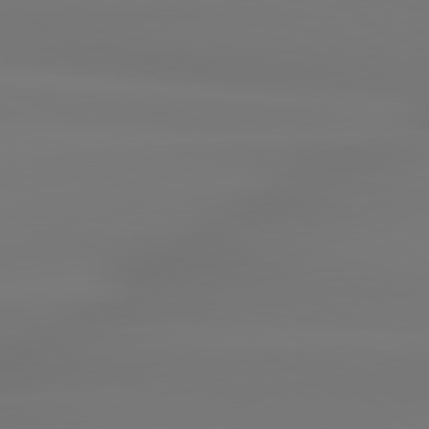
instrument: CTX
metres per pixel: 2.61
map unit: lApd
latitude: 79.6505
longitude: -137.5371
